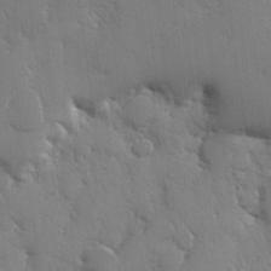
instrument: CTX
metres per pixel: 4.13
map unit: Hve
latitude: 26.9136
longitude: 150.4818
